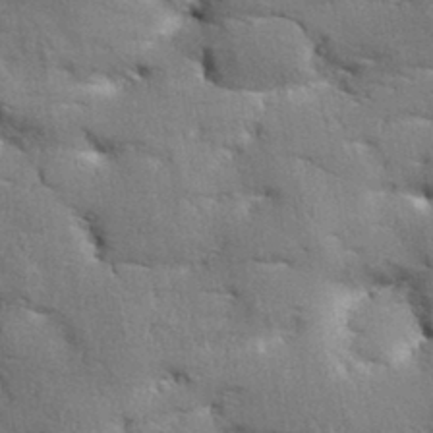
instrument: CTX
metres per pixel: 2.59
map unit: Aa
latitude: 33.7072
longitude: -143.5371
